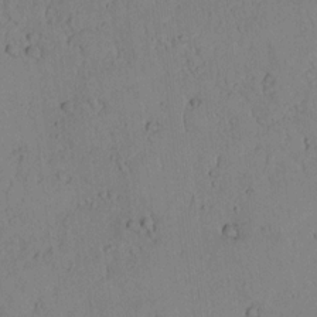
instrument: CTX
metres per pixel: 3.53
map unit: lAvf
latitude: 8.7624
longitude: 169.6721
